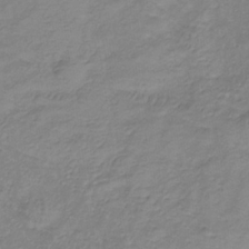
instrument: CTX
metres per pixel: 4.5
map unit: lHb
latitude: -35.4832
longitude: 72.4629
